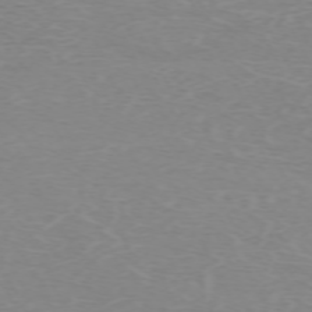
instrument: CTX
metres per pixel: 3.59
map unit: Hpe
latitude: -71.6722
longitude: 12.1417
